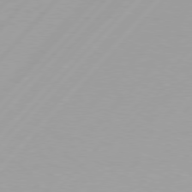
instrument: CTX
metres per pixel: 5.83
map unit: Hpe
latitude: 77.0458
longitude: -138.2711
